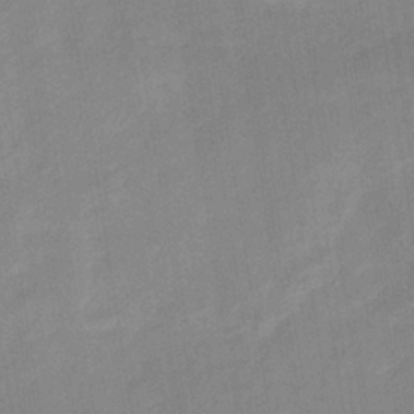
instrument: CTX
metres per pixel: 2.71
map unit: eHb
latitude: -36.2739
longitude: 74.1417
